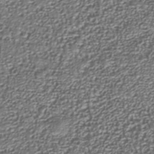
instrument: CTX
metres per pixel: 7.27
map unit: Nhu
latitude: -38.5196
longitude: -82.6301
